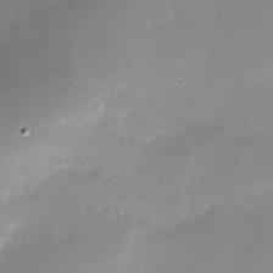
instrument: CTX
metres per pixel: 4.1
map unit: Nhu
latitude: -27.4643
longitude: -60.4790
